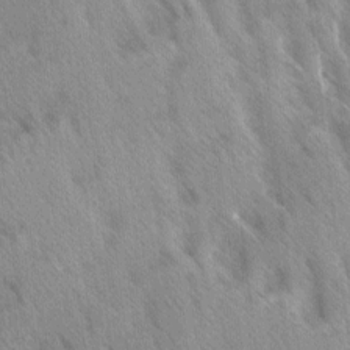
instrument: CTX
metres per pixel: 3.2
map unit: Ave
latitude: 8.3090
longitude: -104.8758
